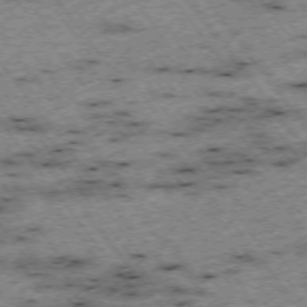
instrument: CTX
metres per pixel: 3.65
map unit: Hpe
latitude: -74.5385
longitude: 4.7085
